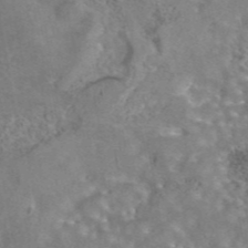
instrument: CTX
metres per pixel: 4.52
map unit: eAb
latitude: 44.4790
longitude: 107.0298
